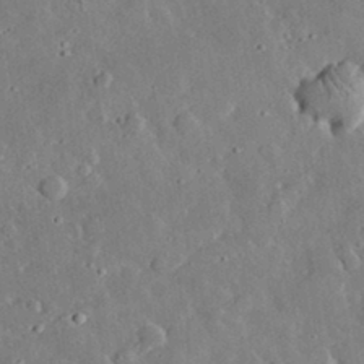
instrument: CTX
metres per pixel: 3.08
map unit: lHvf
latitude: 32.8947
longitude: -84.3656
